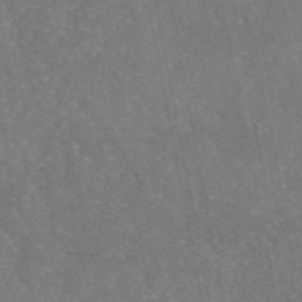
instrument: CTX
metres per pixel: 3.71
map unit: eAb
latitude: 45.9717
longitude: 109.9178
